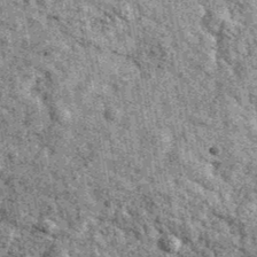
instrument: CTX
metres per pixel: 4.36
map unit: Ave
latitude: 40.3845
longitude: -107.6694
